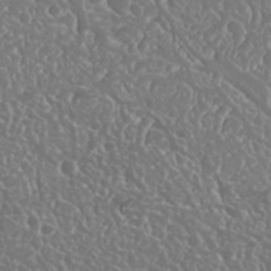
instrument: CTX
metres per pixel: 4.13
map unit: Nhu
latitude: 25.4048
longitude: -58.3656
